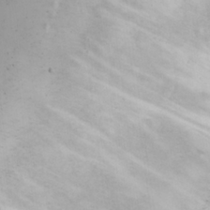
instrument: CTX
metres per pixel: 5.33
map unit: eHh
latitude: 16.3845
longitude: -73.3482
